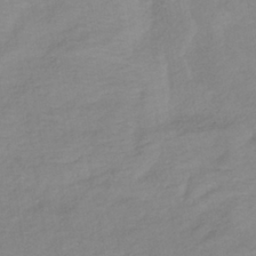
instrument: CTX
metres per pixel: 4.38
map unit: lHb
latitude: -36.3495
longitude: 70.4440
